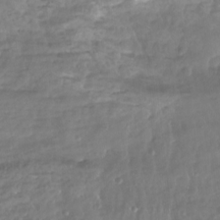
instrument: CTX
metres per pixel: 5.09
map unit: Aa
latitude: -10.8597
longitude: -69.1025
